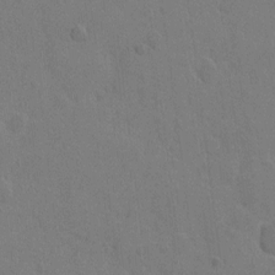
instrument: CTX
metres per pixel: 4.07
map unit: Hto
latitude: 6.2145
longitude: -62.8569
